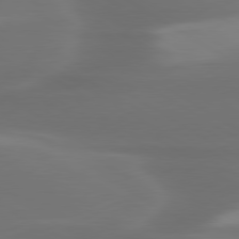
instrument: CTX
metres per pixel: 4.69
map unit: lApd
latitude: 79.8395
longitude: -119.4426
